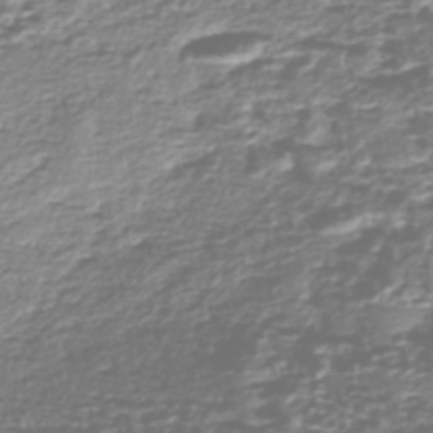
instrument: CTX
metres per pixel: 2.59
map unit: Nhe
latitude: -47.1620
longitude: -171.9150
